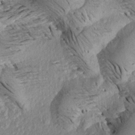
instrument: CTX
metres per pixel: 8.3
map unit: Aa
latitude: 18.8758
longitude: -145.3859
